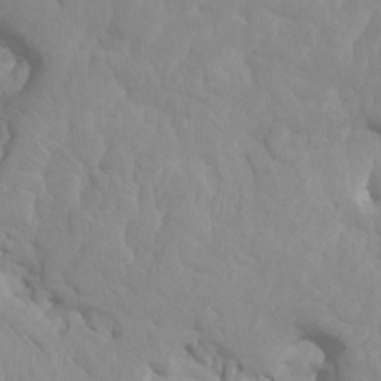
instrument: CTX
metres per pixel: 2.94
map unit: HNhu
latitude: 3.7260
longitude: -3.1025
